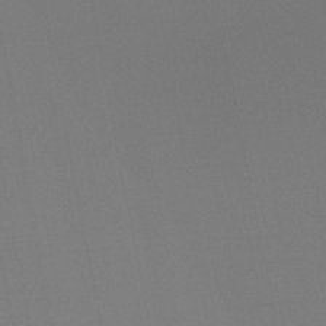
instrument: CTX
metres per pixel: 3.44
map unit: HNb
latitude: -44.2928
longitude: -44.2333
